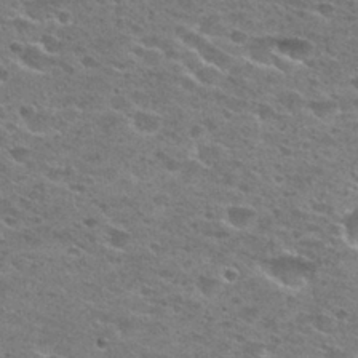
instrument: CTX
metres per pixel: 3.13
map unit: Hto
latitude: 28.0444
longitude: -46.8569
